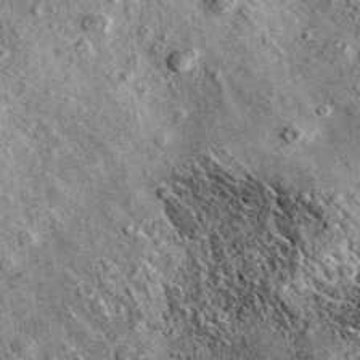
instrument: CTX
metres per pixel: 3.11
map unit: eAb
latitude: 36.1011
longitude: 111.5966
